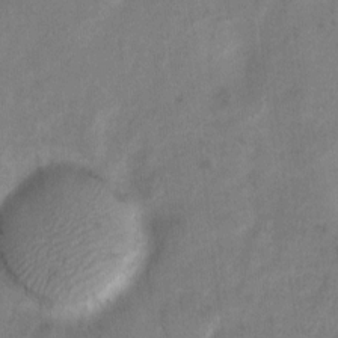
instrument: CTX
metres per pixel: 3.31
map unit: Hto
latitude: 2.8002
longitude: -35.9339
